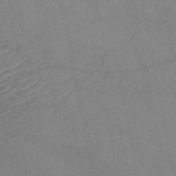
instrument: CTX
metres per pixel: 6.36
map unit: HNb
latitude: -52.8030
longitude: -50.1200
